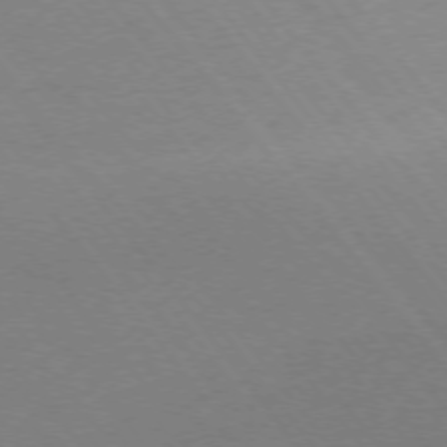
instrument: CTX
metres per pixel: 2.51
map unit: Ap
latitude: -75.6911
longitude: -64.6490
